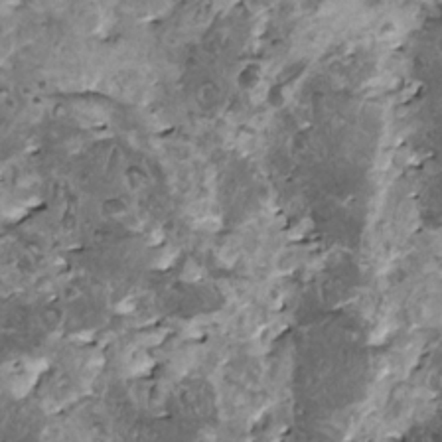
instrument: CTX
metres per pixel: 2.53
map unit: HNhu
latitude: 1.0836
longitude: 5.4643
